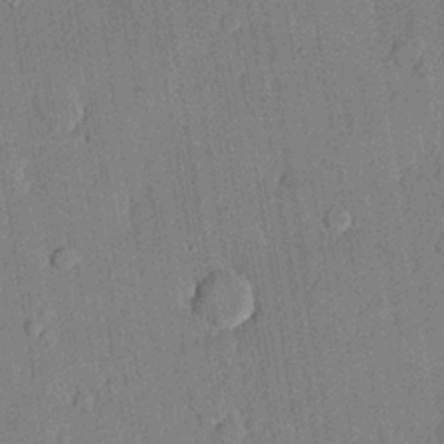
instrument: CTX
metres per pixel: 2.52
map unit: lHvf
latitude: 20.8002
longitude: 144.9731
